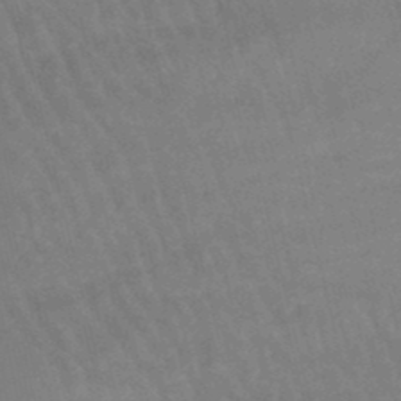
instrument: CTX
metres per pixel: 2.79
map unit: lHb
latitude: -47.0486
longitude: 76.2362
